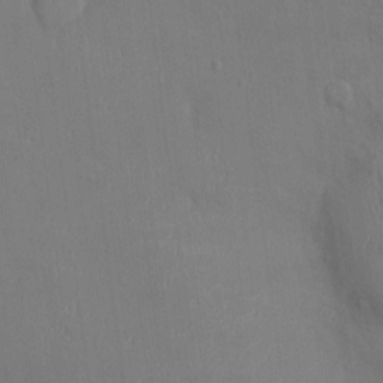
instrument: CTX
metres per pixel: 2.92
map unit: Ht
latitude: -4.4440
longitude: -13.8772
